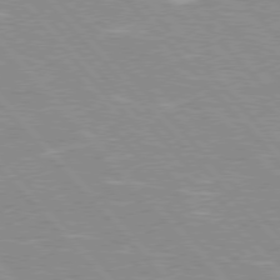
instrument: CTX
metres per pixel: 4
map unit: Hpe
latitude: 76.1577
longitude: -126.5357
